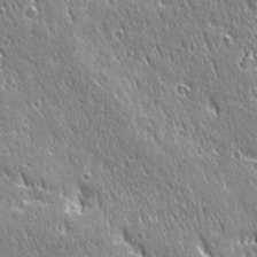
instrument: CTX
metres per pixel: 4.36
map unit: Ave
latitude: 21.4616
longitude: -135.9528
